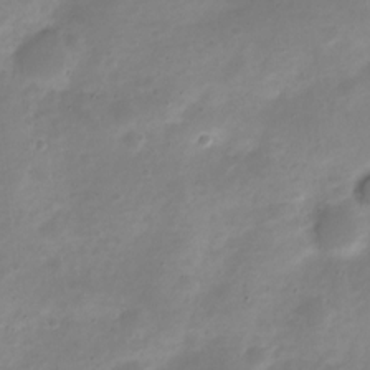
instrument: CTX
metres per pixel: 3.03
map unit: Nve
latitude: -22.4440
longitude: 105.1242
